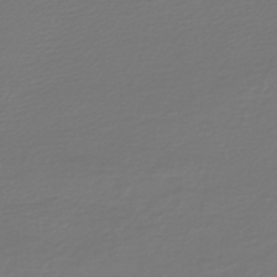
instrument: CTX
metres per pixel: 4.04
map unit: HNb
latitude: -47.0297
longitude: 54.4818
